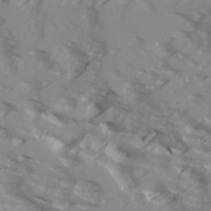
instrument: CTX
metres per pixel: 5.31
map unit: Ave
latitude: 17.3860
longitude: -129.1592
